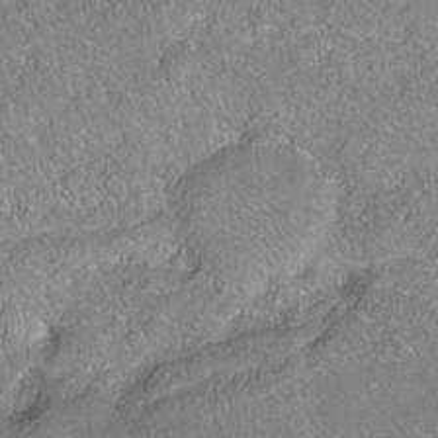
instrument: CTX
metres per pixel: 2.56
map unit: Ht
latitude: -6.6329
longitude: -36.5168
